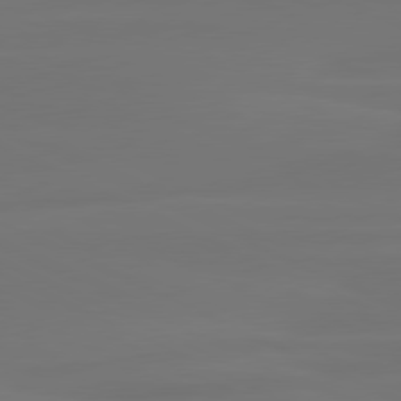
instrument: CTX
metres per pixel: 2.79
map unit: lApd
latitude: 80.2711
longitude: -82.9135
